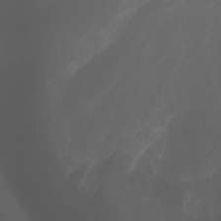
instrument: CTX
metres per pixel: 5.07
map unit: Aa
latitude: -7.8044
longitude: -77.7260
